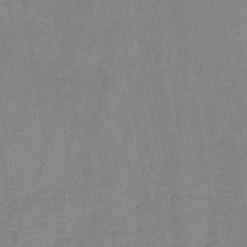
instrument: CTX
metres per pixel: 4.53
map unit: HNb
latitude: -45.9178
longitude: -38.2333
